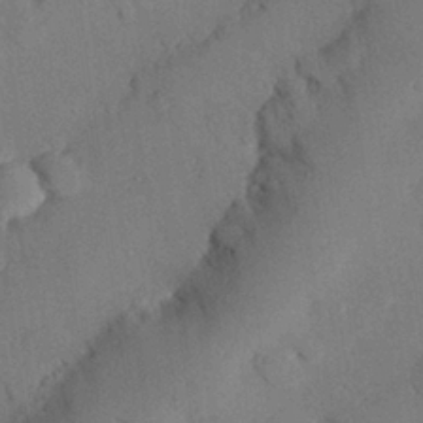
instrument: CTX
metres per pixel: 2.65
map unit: eHh
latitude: 27.4804
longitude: -80.7813
